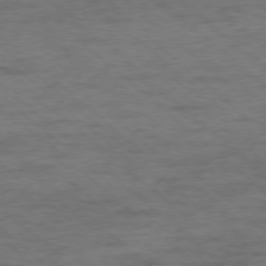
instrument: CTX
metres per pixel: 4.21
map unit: Ap
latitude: -78.4440
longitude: -50.6490
